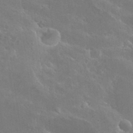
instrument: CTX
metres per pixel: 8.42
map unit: Hto
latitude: 28.5546
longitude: -40.7057
